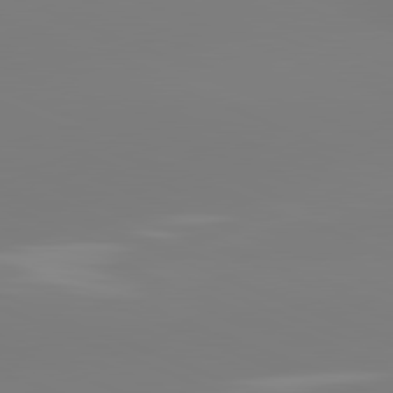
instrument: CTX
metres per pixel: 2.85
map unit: lApd
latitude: 81.7261
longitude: -159.5749
